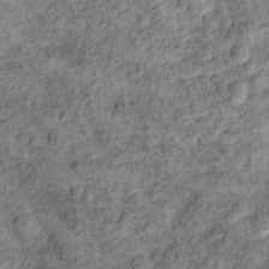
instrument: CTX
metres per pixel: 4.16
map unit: Ht
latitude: 10.7813
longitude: -38.5924
